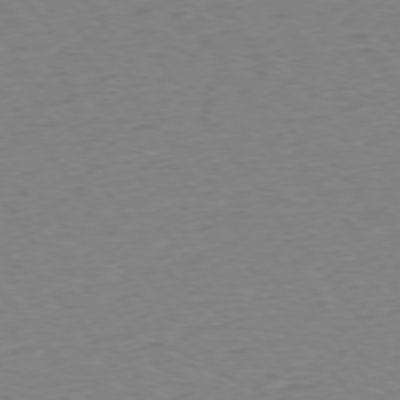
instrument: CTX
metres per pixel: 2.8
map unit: Ap
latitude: -75.2187
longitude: -85.0081
